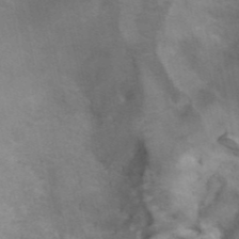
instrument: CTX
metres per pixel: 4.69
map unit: ANa
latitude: 41.5182
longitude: 15.2187
